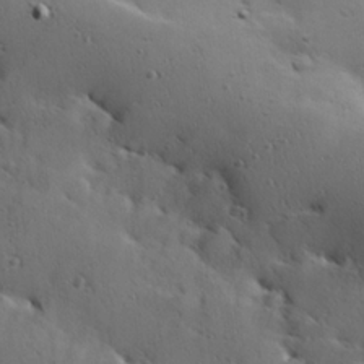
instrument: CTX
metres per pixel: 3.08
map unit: Hve
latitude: 23.6883
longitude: -96.3278
